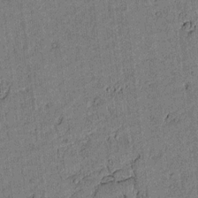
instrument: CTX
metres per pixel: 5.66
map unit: lAvf
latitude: 4.1011
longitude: 168.8030
